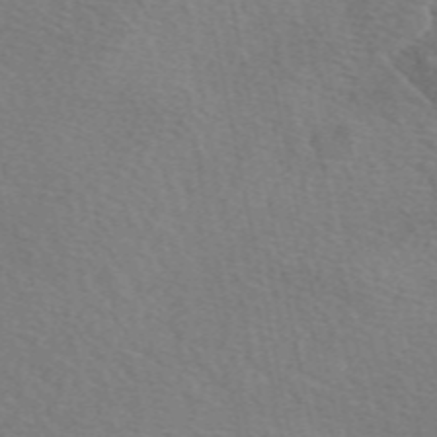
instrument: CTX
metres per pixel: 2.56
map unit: eAb
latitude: 50.6301
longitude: 110.8408
